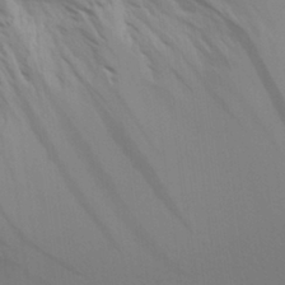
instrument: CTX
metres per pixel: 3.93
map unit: Aa
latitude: 28.9325
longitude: -144.5734
